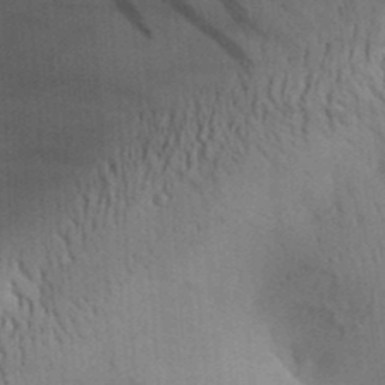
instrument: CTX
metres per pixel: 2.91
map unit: Aa
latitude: 30.1011
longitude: -142.6302
